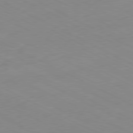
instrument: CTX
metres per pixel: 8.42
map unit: Ap
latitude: -81.1053
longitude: -95.0648
